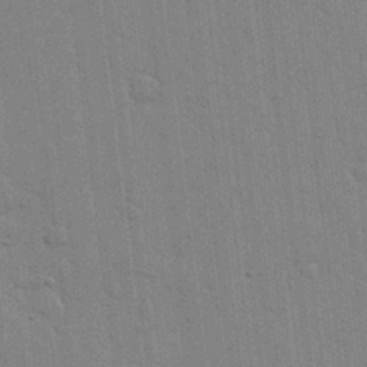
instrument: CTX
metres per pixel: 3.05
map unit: lHvf
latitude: 17.3293
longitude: -113.6883
